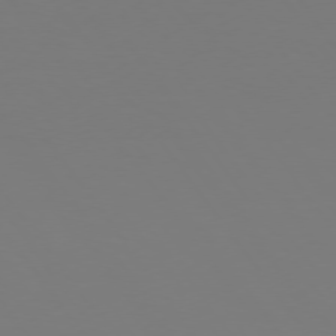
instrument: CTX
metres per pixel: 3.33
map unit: Hpe
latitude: 74.1200
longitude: -123.6694
